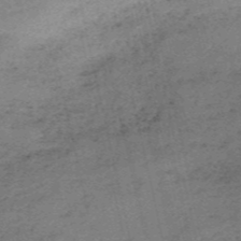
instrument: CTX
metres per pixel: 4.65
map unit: HNb
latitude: -55.0487
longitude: -42.7057
